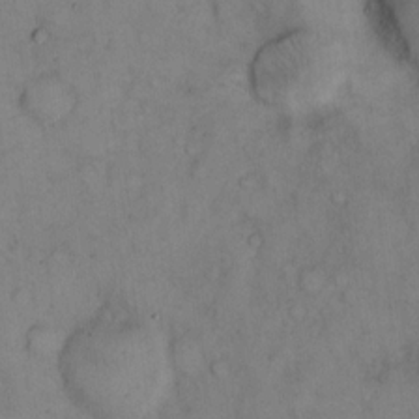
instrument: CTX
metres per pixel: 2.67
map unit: eHh
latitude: 14.5735
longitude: -62.1011
